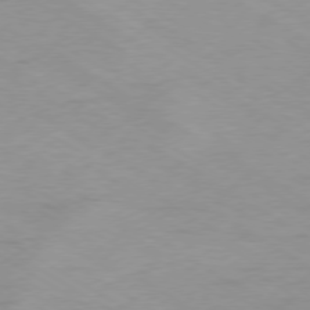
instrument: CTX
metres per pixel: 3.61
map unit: Ap
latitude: -76.6707
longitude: -75.7828
